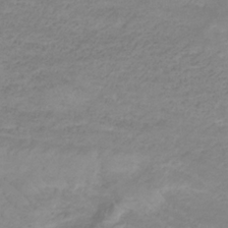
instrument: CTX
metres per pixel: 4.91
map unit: lHb
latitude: -33.5777
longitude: 70.0661
